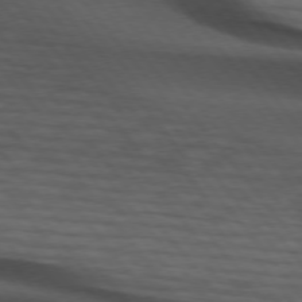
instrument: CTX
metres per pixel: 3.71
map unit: lApd
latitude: 75.3293
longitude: -82.1199
